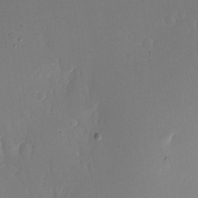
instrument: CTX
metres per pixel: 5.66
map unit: Nhe
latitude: -2.1794
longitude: -59.2159
